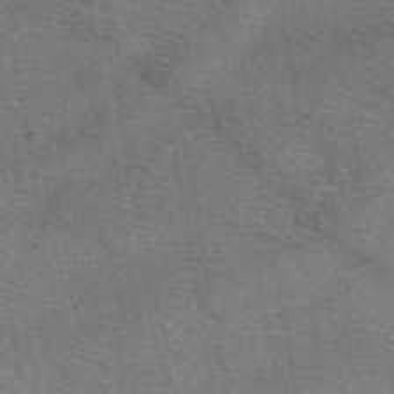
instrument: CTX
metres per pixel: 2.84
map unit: eAb
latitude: 50.4790
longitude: 110.7274
